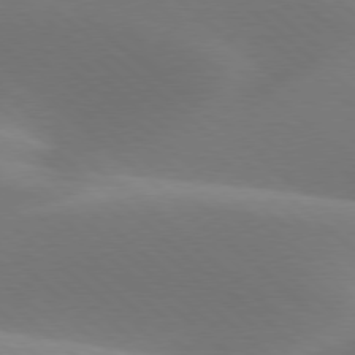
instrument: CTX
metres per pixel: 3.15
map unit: lApd
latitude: 77.8772
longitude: -51.5182
